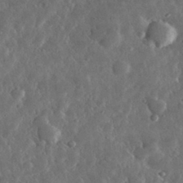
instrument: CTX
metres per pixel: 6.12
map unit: lHvf
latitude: 32.8191
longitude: -90.1200
